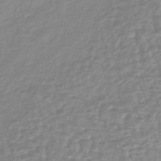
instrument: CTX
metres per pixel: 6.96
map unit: lHb
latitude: -40.1417
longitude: 72.0283
